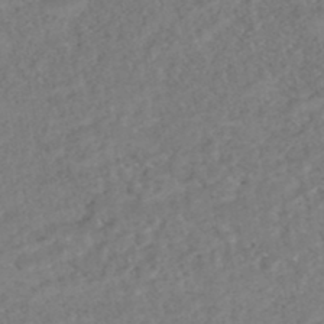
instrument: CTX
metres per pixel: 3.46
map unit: HNhu
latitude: -47.3320
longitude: 97.0865
